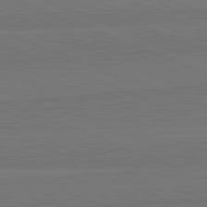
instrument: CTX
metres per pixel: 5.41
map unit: lApd
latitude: 82.4790
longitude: 165.7856
